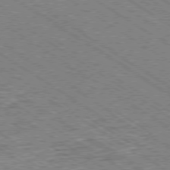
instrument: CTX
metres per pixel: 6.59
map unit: Ap
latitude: -79.4832
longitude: -79.9717
